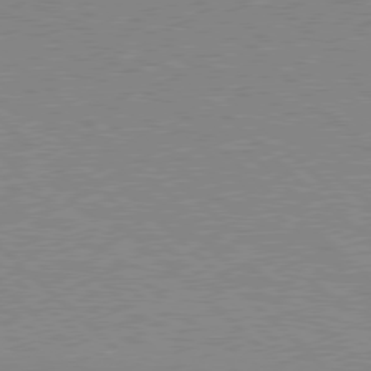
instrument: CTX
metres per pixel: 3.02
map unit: Hpe
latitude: 78.1389
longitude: -127.6694
